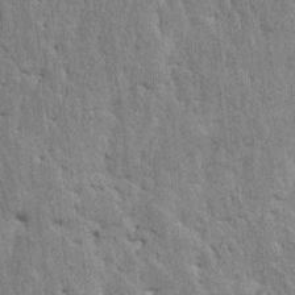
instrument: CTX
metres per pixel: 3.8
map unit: HNhu
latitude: 8.0822
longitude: -2.1766
